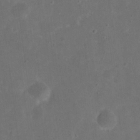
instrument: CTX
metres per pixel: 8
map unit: eHh
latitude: 19.7071
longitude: -65.0836
